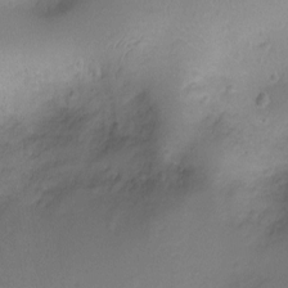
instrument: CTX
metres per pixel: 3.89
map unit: Ht
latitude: -8.3306
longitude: -21.2726
